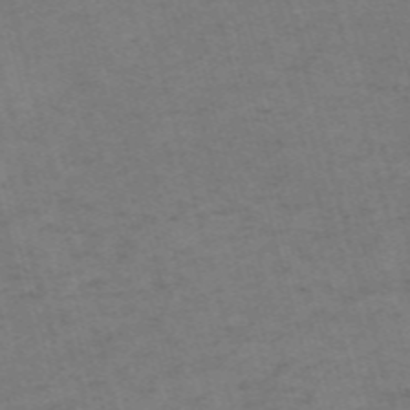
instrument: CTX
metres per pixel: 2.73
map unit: Nve
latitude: -59.5021
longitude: 57.0675
